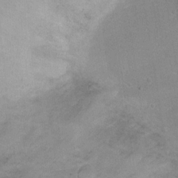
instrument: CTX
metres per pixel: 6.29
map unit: Ht
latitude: 2.4034
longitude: -29.0836
